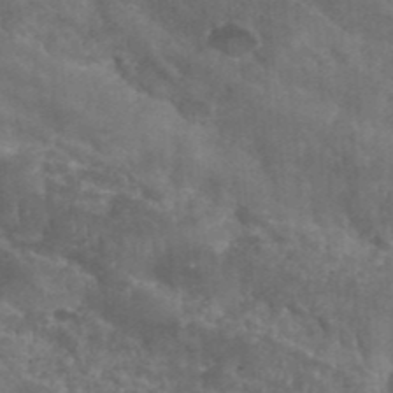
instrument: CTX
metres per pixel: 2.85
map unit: Nhu
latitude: 28.1389
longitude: -54.8758
